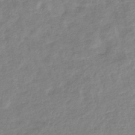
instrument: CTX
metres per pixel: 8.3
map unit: eHb
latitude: -36.9541
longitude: 75.4644
